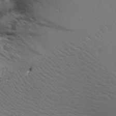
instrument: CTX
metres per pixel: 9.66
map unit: Aa
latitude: 18.7624
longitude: -141.7827
